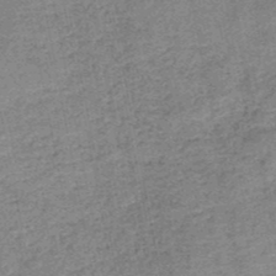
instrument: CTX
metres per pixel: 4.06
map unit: HNb
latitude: -50.1606
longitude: -49.8394
